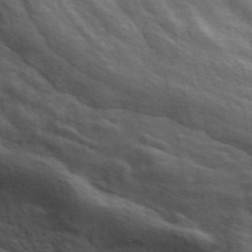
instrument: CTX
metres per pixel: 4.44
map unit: ANa
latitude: 46.3657
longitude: 29.5210
